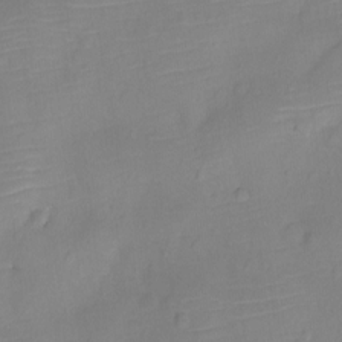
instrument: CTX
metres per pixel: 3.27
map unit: Ht
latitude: -11.0675
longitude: -24.4412
